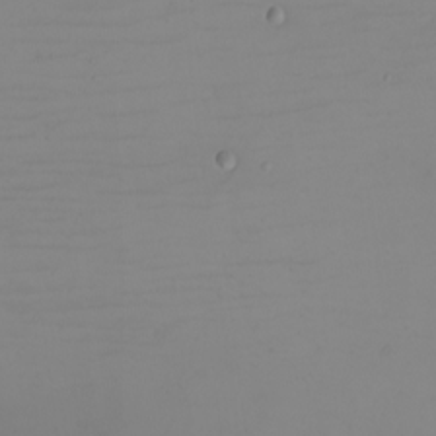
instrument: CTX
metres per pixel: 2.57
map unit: eHh
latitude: -5.8422
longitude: -82.6112
